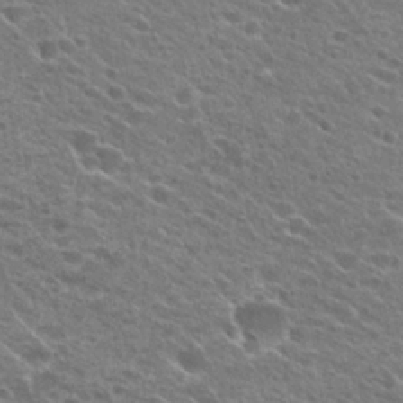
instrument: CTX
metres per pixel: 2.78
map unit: Hto
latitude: 23.7827
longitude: -41.2914
